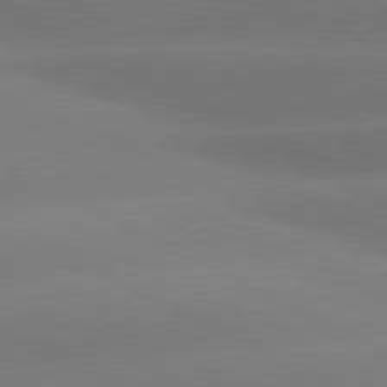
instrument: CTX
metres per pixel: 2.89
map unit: lApd
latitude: 80.6490
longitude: -151.0269
